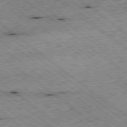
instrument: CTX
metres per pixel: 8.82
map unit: Ap
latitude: -78.9352
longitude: -51.1025
